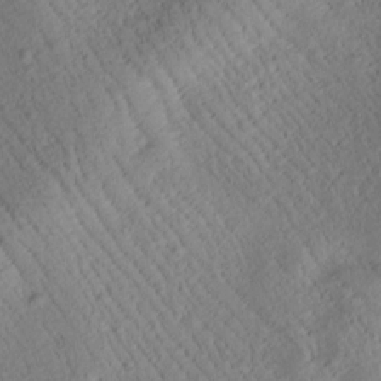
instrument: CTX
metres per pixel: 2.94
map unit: Htu
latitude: -0.0850
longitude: 174.6896
